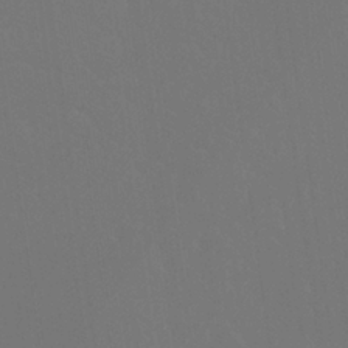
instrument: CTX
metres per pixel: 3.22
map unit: Nhu
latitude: 24.0633
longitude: -63.2348
